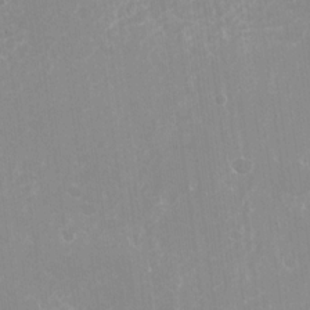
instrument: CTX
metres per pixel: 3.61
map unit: Nhu
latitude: -27.2753
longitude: -61.6505
